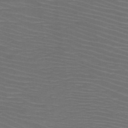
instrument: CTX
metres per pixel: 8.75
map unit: HNb
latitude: -48.8786
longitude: -45.7072
